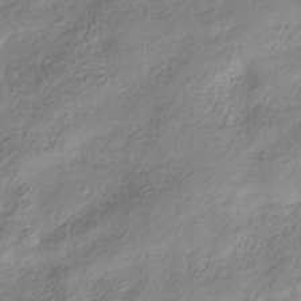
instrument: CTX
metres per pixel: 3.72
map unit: HNhu
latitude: -40.9353
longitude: 106.9164
